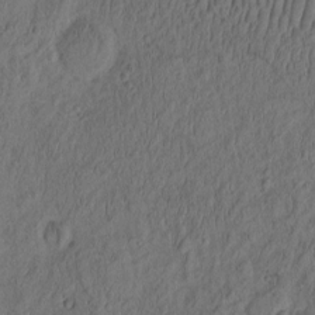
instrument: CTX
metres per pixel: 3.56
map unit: eHh
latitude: -2.6896
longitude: 17.0676
